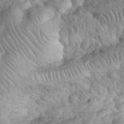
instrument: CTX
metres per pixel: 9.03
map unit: eHh
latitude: 32.2145
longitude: -65.1403
